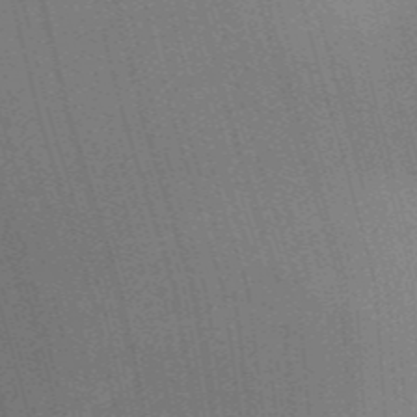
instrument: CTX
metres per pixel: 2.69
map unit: Aa
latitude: 33.1403
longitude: -143.1970
